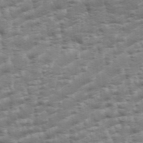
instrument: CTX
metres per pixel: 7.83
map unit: Aa
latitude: 34.4034
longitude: -136.1956
